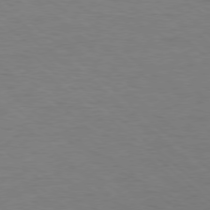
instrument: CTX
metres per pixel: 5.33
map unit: Ap
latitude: -78.3684
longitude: -68.2901
